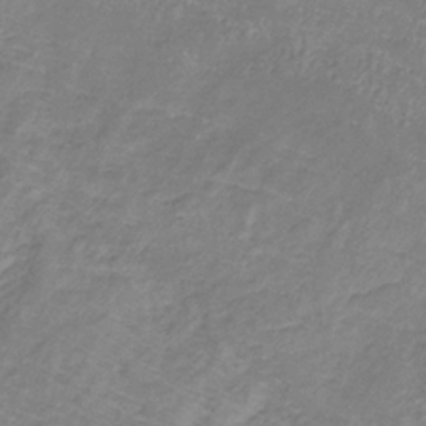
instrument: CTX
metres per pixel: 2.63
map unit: eHb
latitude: -31.8233
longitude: 67.0486
